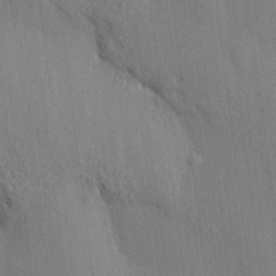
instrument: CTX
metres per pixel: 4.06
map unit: HNhu
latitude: 13.5560
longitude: 10.2740
